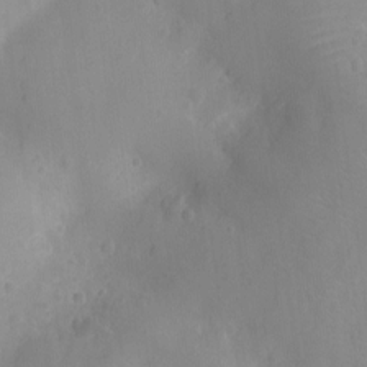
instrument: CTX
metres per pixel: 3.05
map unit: Ht
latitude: -9.0675
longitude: -21.7261
